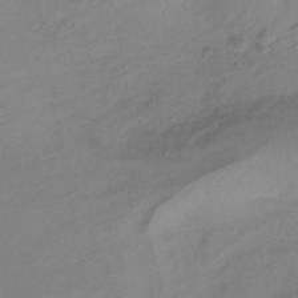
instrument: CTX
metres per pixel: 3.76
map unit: HNhu
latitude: -41.3132
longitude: 92.3117
